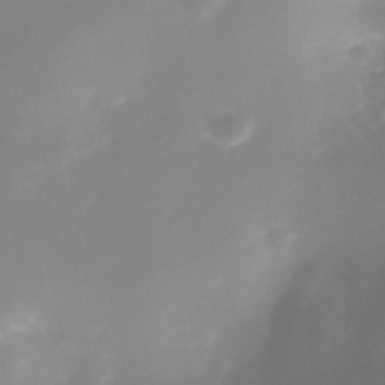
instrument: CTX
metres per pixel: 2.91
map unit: Nhe
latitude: -36.7274
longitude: -117.8961
